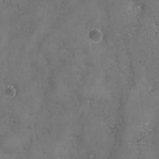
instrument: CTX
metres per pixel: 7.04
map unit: Ave
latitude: -7.4076
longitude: -119.7071
